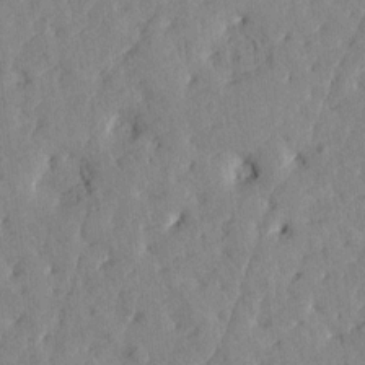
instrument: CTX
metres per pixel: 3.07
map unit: Htu
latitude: 1.3859
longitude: 179.5966
